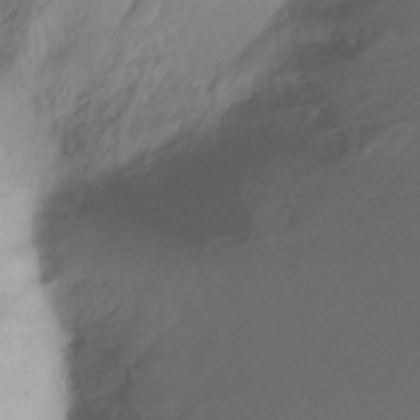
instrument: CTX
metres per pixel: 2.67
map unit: Ht
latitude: -10.3117
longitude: -40.1199
